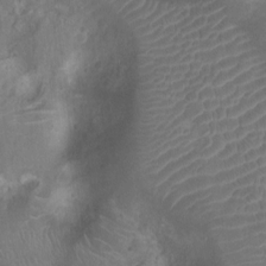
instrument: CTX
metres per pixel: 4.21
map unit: Nhu
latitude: -10.1228
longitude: -21.2537
